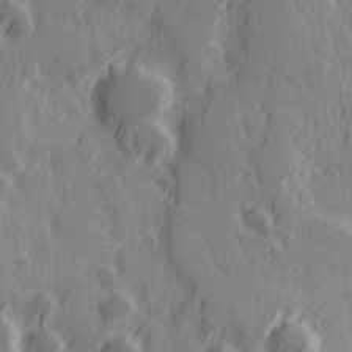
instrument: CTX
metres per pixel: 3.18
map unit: Hve
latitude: 25.8016
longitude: 146.3117
